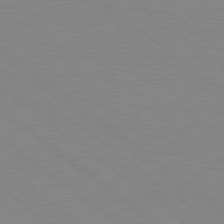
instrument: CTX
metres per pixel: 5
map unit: Hpe
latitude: 78.7813
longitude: -124.2900
